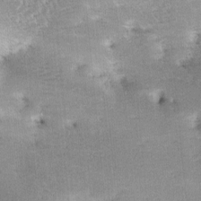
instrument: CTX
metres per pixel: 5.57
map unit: lAa
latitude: -10.0661
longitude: -124.5167
